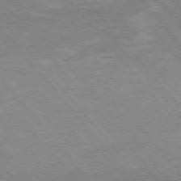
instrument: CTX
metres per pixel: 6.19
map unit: Hpe
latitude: 75.6694
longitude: -155.0647
